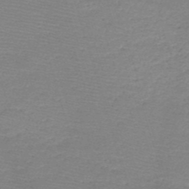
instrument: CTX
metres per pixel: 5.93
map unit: HNb
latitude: -48.8219
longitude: -42.1200
